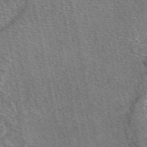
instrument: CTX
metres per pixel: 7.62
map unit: eAb
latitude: 50.3656
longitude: 113.5588
